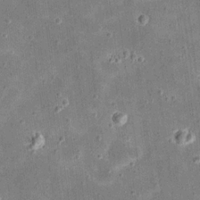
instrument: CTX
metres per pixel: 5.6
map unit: eHh
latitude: 21.3671
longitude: -66.3845
